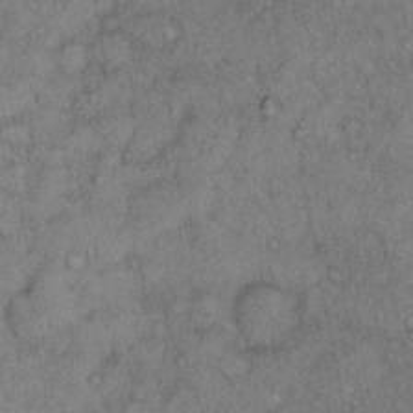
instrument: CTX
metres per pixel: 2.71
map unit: Hto
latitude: 12.5546
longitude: -58.7435
